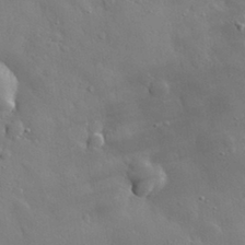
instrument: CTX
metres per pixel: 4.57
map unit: eHh
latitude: 30.5924
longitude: -78.6302
